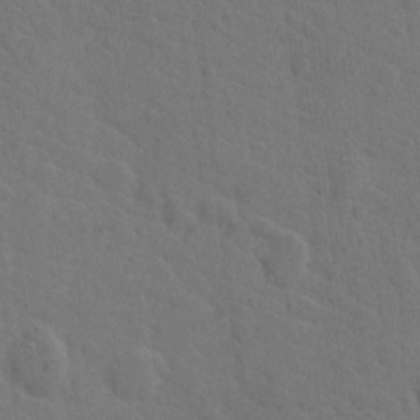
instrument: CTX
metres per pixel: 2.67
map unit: Hto
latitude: 6.2522
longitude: -62.6302
